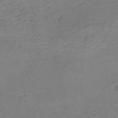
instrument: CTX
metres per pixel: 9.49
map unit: HNb
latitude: -50.6329
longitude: -51.8961
